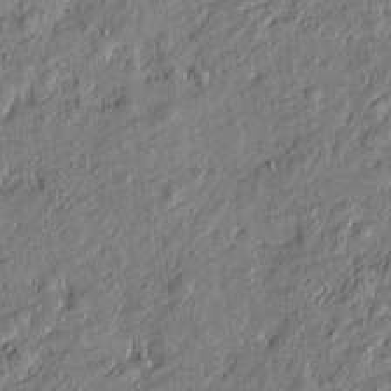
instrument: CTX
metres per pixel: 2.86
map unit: Htu
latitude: -6.9541
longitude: 177.5777
